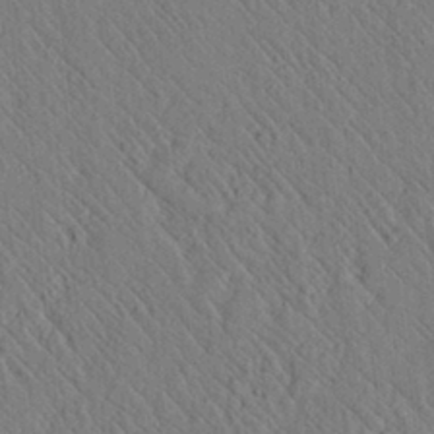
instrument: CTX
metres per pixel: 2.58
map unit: lAvf
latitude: 7.4615
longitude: 159.8422
